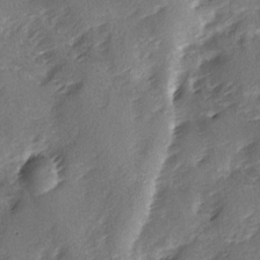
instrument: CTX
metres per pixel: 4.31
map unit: Ave
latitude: -9.2943
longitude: -117.7261
